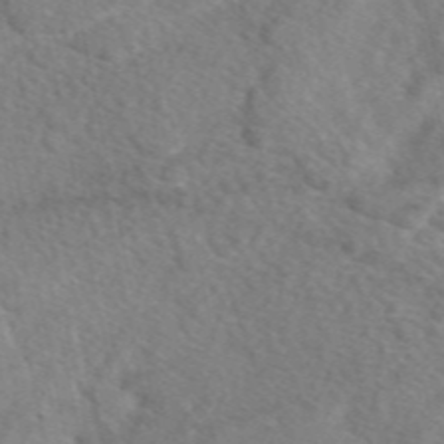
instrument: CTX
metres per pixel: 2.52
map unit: eAb
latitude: 48.2711
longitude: 117.5399
